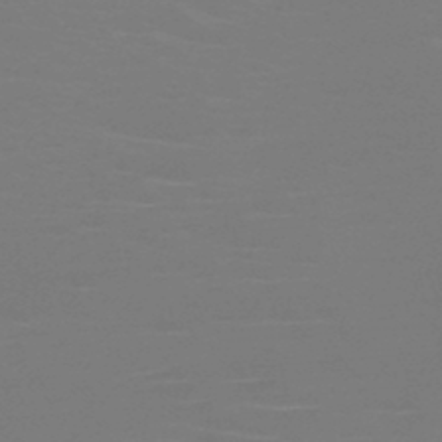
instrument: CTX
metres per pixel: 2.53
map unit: HNb
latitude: -46.5762
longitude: -44.0255
